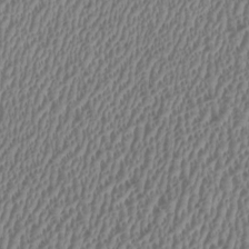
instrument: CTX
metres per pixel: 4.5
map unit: HNhu
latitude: 0.0633
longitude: -0.4790
